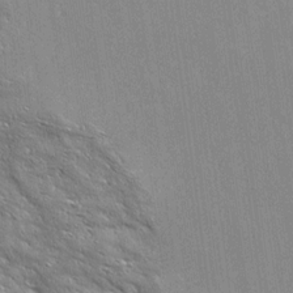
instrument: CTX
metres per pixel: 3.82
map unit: Ave
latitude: 19.0647
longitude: -136.7247
